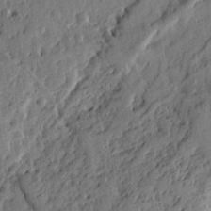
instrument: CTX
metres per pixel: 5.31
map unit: Ht
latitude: 9.2159
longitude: -77.6882
